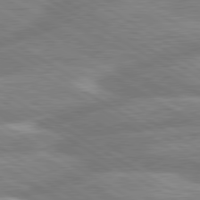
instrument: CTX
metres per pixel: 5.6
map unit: lApd
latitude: 80.2711
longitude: -165.6505
